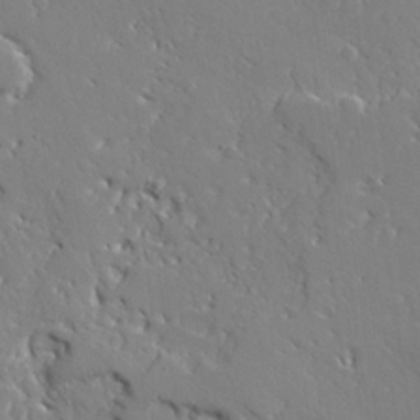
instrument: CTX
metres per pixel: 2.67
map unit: Ave
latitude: 23.9150
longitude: -129.8583
